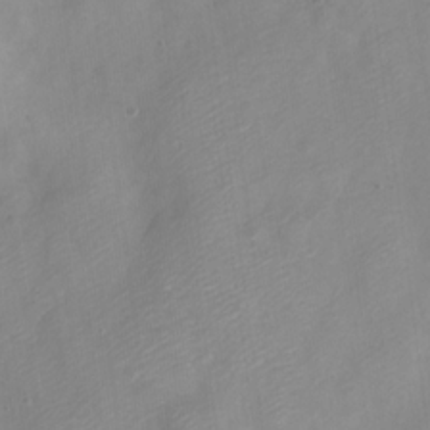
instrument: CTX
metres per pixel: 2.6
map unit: Nve
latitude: -22.3118
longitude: 106.7275
